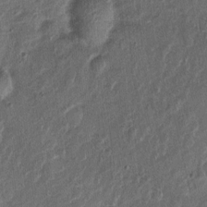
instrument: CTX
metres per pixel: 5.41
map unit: Nhu
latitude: 3.4426
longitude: -16.4601
